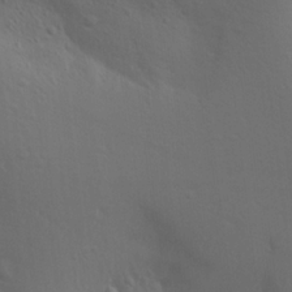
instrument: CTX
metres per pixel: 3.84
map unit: Aa
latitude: 18.1011
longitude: -142.0633
